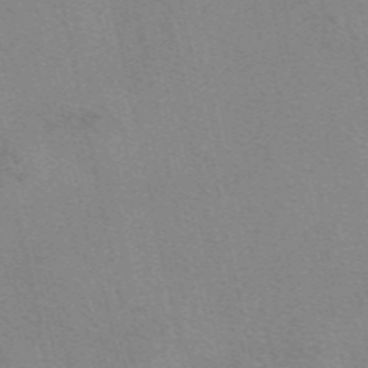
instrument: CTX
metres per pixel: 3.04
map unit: eAb
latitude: 50.1577
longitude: 105.8233
